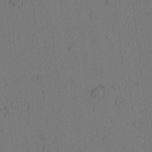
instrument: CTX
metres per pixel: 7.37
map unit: Nhu
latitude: -5.8800
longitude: -153.3293
